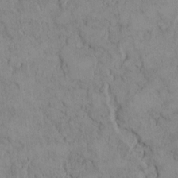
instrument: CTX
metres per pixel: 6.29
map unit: Hto
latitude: 8.3656
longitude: -60.4979
